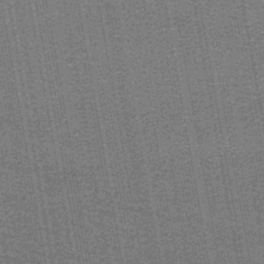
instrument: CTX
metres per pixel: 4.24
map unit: lHb
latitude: -45.0298
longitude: 57.9556
